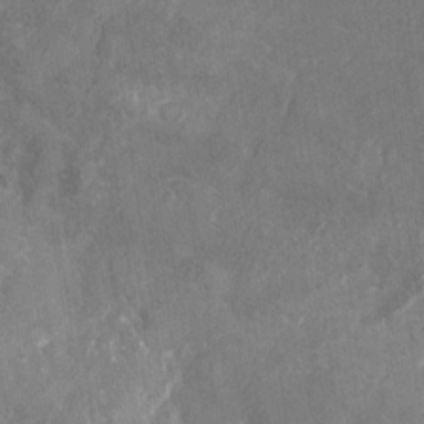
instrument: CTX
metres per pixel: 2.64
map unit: Nhu
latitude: -25.4076
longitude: -56.7435
